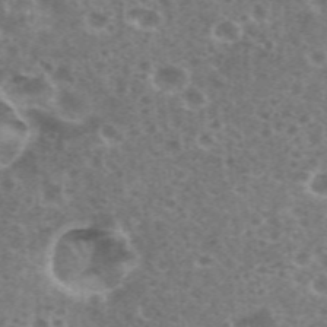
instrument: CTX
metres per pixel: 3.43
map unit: eHh
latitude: 35.4804
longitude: -59.8205
